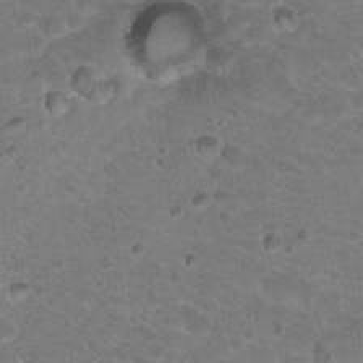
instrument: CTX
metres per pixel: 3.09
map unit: Hto
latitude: 19.5560
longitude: -32.9325
